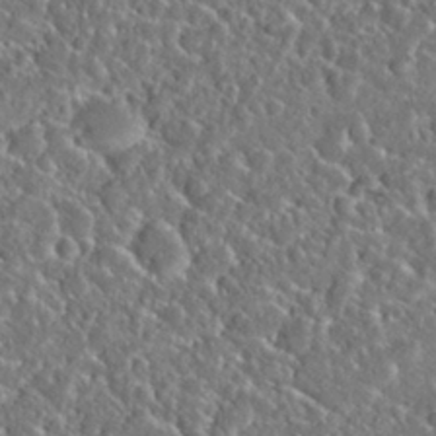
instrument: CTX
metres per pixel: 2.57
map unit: Nhu
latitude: 29.2726
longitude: -52.1011
